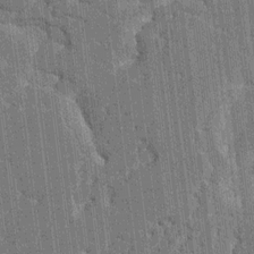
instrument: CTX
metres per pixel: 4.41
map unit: HNhu
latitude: 6.1767
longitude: -5.9339
